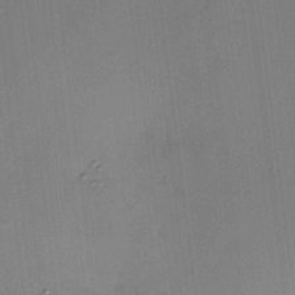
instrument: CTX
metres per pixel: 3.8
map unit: HNhu
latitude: 8.3656
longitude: 8.0283
